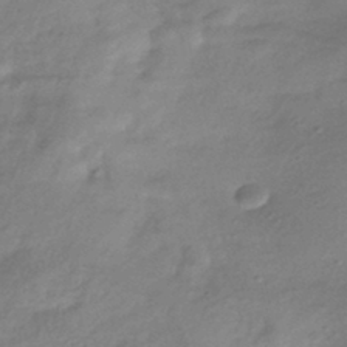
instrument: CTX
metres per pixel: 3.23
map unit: HNhu
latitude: -41.3321
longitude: 94.1983
